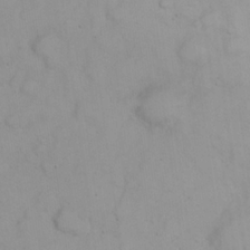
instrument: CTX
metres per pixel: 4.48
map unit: eHh
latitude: 22.8191
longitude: -59.7828
